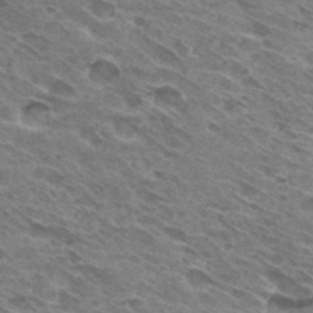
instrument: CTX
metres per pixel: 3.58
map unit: Hto
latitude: 31.4427
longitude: -45.2159
